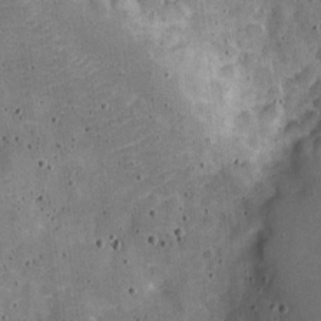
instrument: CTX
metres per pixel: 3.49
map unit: Nve
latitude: -25.5966
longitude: 105.7855
